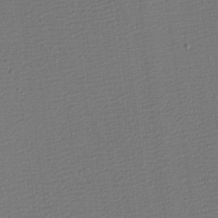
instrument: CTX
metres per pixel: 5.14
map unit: eHh
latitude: -3.9367
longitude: -86.1767
